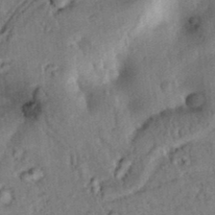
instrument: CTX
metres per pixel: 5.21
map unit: lAvf
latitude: 5.8961
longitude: 159.8989
